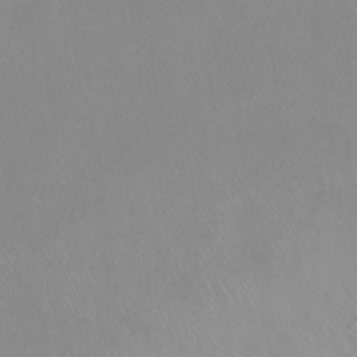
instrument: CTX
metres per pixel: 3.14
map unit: Ht
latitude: -15.1054
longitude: -42.8569
